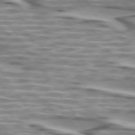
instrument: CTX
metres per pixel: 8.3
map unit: lApd
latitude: 74.1956
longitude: -57.8394
